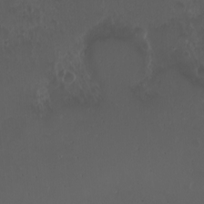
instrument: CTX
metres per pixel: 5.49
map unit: eHh
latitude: -5.5399
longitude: -87.8016
